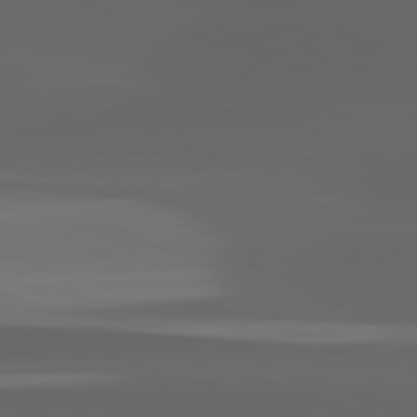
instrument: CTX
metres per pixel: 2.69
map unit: lApd
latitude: 82.8191
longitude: -135.1970
